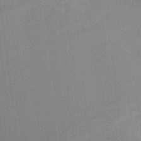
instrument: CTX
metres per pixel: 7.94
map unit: Ht
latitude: -3.2186
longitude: -19.8961
